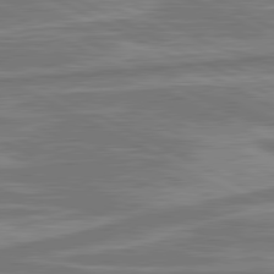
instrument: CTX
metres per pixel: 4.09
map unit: lApd
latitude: 81.2915
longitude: -173.4237
